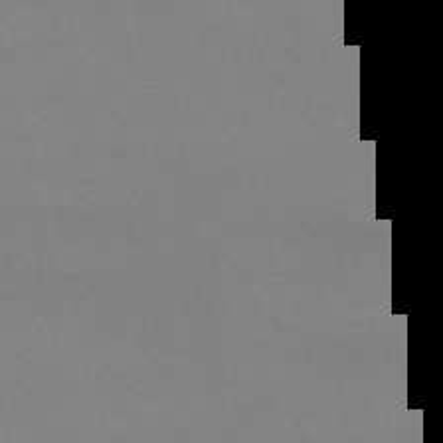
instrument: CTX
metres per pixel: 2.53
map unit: lHb
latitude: -46.1983
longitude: 67.7855
